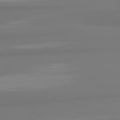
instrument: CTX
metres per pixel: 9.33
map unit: lApd
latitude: 82.2711
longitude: 174.8030
